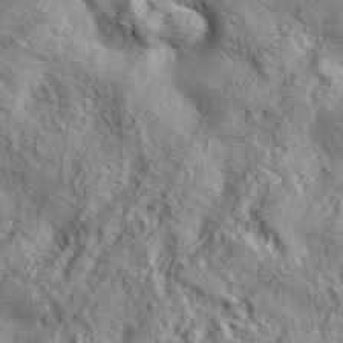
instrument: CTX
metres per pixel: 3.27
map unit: Aa
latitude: 34.2711
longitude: -134.9136
